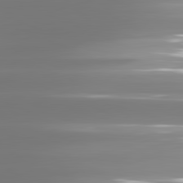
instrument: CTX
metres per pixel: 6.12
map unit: lApd
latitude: 81.4615
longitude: -134.6868
